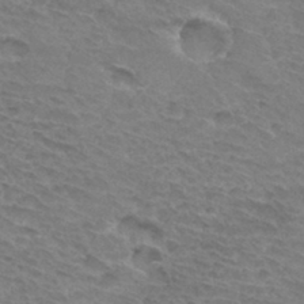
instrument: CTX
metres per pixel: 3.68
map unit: Hto
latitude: 33.3671
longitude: -45.4237
